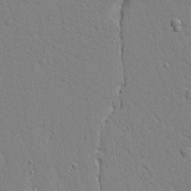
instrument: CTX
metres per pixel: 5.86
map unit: Aa
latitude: 20.1389
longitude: -124.1766
